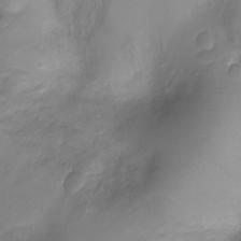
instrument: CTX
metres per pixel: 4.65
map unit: Ht
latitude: -3.1053
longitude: -29.1025
